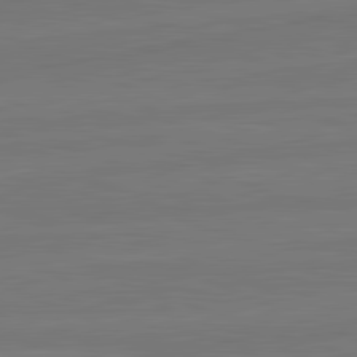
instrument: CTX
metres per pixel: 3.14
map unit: lApd
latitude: 82.0822
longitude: -178.5168
